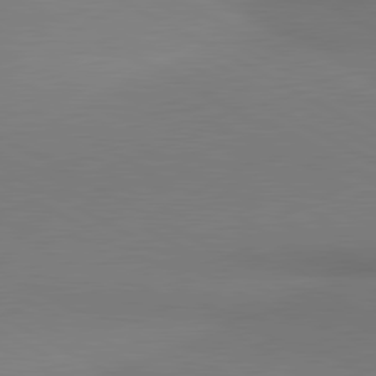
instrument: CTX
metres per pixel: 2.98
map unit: lApd
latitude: 80.9514
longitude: 146.6329
